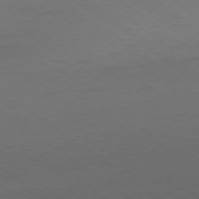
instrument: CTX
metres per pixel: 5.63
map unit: Ap
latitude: -78.6707
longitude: -94.8002
